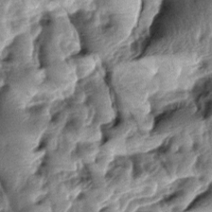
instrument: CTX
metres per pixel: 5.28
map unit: lAa
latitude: -7.4643
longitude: -127.1403
